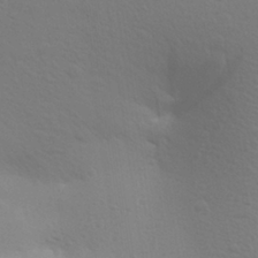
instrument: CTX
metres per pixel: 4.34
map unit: Aa
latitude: 27.6127
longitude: -144.3656
